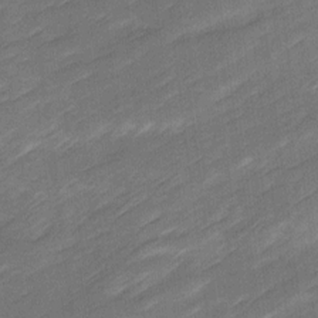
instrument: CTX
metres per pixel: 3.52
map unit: Ave
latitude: 16.7057
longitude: -136.3090
